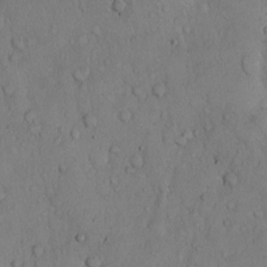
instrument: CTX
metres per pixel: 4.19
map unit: Hto
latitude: 9.8772
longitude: -57.5560
